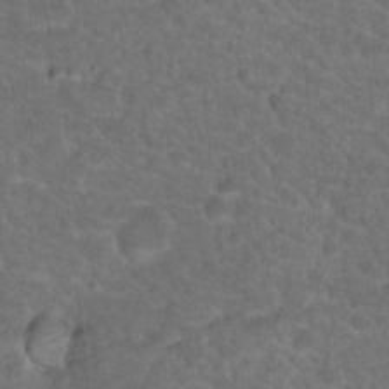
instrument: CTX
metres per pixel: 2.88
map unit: Hto
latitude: 18.5168
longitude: -34.2711
